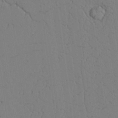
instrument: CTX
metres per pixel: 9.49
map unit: Aa
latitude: 26.3656
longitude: -137.2915
